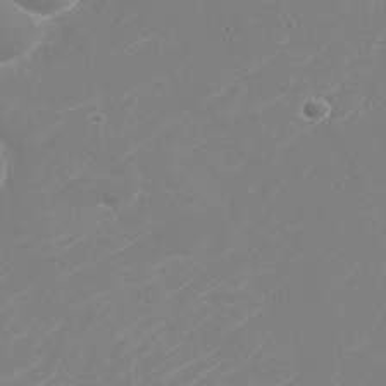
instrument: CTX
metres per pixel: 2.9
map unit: Nhu
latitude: -30.2739
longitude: -72.1578
